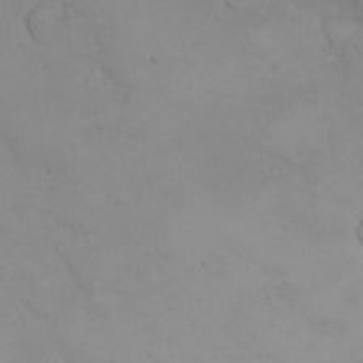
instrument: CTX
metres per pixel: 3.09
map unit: eHh
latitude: 25.3481
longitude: -64.5168
